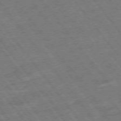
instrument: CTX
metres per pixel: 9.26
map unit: Hpe
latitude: -75.5777
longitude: -22.1956
